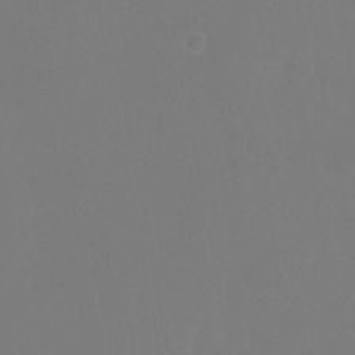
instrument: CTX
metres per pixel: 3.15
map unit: Nhu
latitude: -11.4454
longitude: -46.1389
